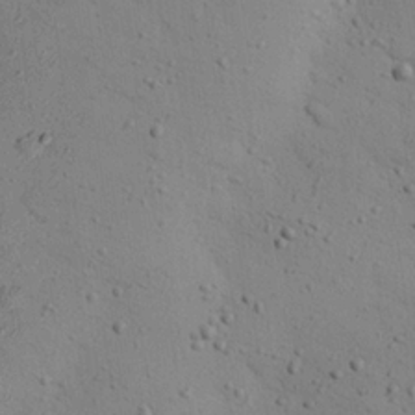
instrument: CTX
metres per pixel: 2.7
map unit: eHh
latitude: 26.1200
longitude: -75.5938
